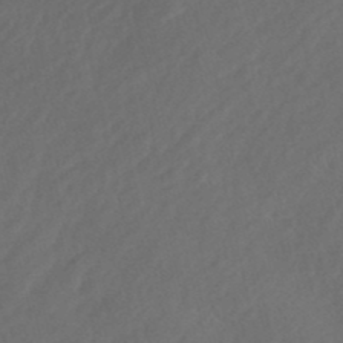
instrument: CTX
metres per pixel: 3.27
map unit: Nhe
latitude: -48.1984
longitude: -172.0444
